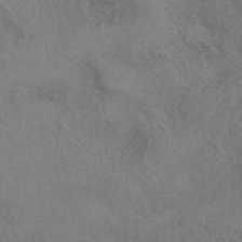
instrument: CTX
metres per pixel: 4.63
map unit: eAb
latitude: 41.5560
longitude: 108.1606
